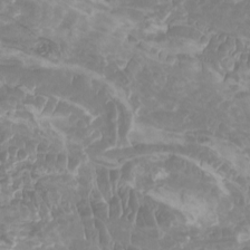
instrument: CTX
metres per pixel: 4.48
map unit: Htu
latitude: -6.8219
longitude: -75.1781
